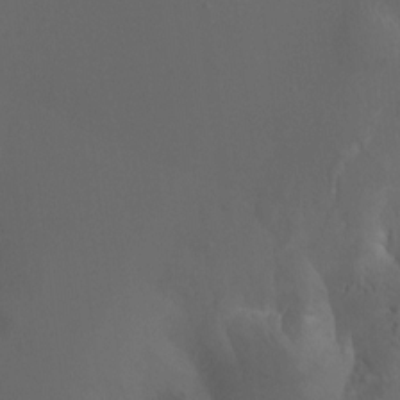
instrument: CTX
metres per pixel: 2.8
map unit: Ht
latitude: -1.1243
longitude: -18.2144
